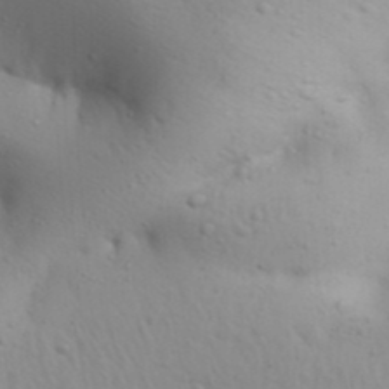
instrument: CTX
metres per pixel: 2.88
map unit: Aa
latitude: 29.7827
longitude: -145.8205
